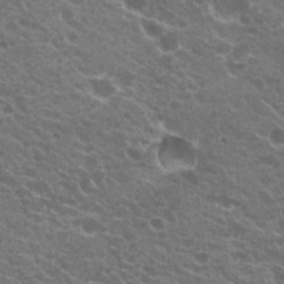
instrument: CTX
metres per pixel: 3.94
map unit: Hto
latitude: 21.0837
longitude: -34.6868
